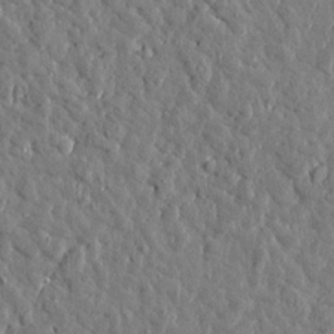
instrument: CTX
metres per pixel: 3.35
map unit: Htu
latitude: 1.2537
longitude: -178.9703
